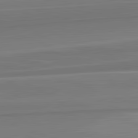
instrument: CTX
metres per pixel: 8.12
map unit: lApd
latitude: 82.5734
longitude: 169.3320
